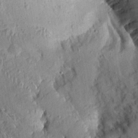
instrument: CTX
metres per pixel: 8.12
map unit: Aa
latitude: 13.2159
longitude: -144.2900
